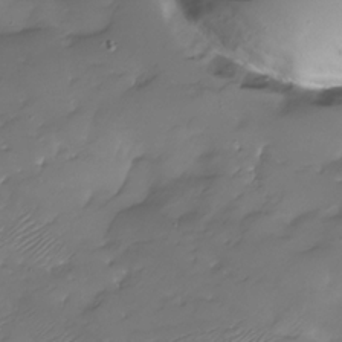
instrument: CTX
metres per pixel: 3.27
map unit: Nhu
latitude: -28.2362
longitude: -60.0255
